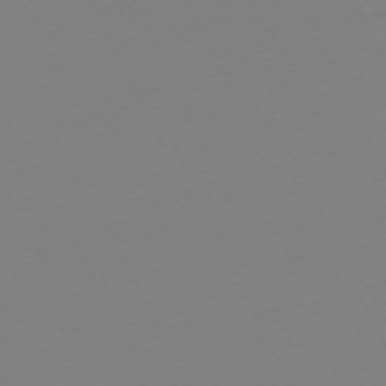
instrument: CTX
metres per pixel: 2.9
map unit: Hpe
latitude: -70.3306
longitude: 16.5952
